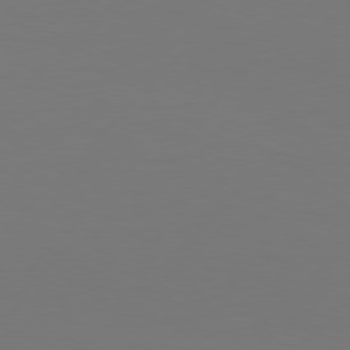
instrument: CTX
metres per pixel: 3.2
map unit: Hpe
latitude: 76.4790
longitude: -127.8583
